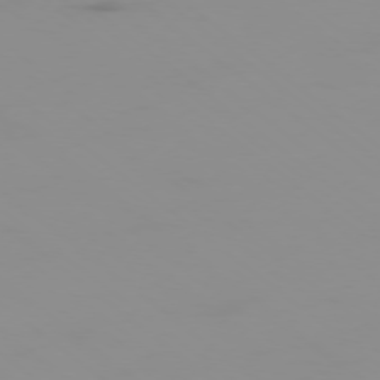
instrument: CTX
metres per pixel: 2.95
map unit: Ap
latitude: -77.8989
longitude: -94.9892
